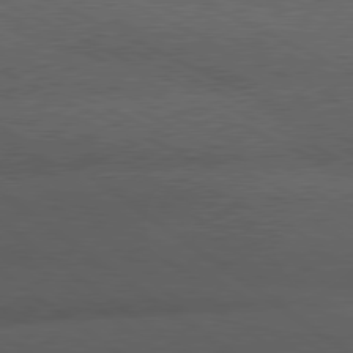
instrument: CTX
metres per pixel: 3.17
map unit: lApd
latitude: 79.7828
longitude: -128.7813
